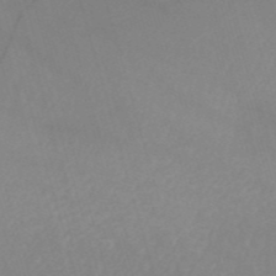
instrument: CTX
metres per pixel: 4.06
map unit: HNb
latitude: -53.4832
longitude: -49.6694
